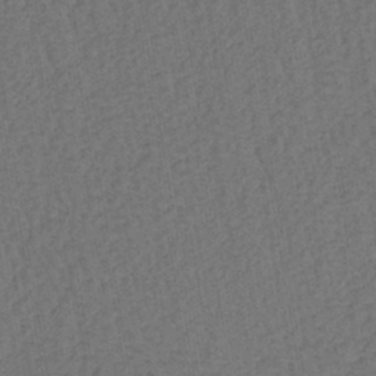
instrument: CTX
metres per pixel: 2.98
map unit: lHb
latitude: -39.6533
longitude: 63.4454
